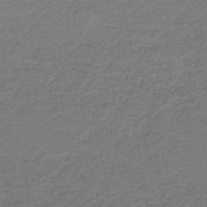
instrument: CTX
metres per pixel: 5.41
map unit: HNb
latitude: -42.8030
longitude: 49.6722
